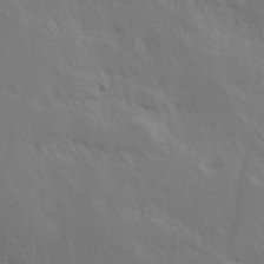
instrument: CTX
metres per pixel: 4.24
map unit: Hve
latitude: 25.1025
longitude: 145.3321
